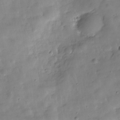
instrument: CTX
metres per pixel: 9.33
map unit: Hve
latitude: -31.1053
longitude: 92.8597
